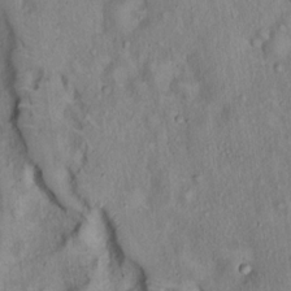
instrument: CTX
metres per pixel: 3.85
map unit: Hto
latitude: 16.1389
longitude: -59.1025
